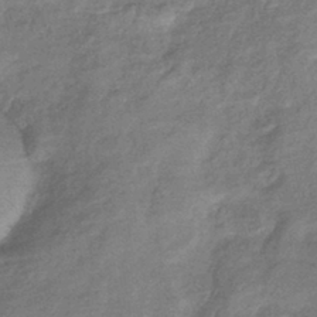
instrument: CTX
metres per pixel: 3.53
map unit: lHb
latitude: -42.1416
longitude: 80.9353
